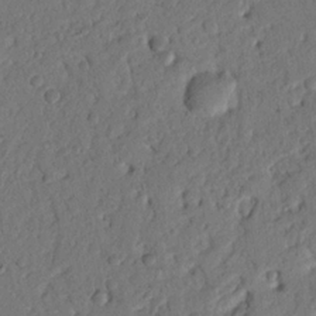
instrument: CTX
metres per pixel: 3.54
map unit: Nhu
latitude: 20.8947
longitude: -77.3481
